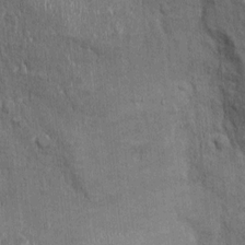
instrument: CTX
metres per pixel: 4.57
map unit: Ht
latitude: -1.0487
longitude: -13.8017
